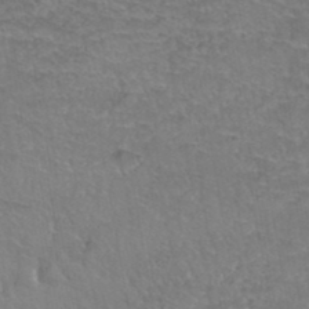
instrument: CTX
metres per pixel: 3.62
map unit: Hto
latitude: 37.7450
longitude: -42.3278
